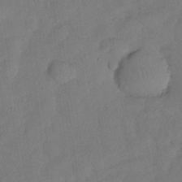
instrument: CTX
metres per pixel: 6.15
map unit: Nhu
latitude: 27.2159
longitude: -72.9892
